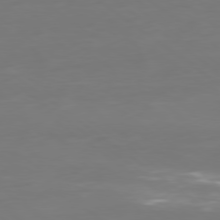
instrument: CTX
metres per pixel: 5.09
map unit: Ap
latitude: -79.7855
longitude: -60.4790
